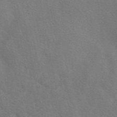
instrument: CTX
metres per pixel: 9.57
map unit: eAb
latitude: 49.8961
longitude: 118.5007
